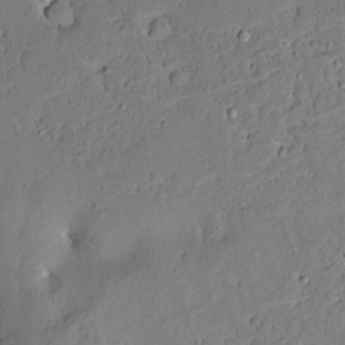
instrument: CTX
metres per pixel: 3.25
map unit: Aa
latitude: 13.1403
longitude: -139.8394
